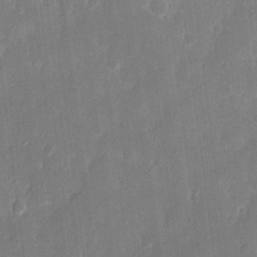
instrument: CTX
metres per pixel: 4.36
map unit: eHh
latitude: 14.4034
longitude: -72.5168
